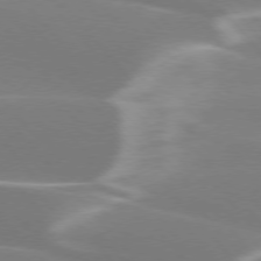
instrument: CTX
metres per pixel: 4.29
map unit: lApd
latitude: 75.7828
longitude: -63.7450
